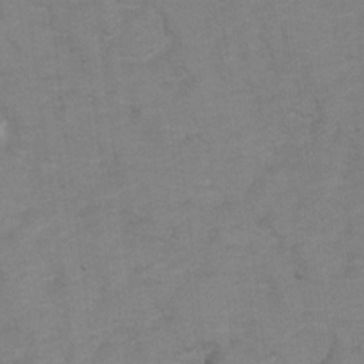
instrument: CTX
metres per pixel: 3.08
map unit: Hto
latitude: 5.1970
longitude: -31.8962
